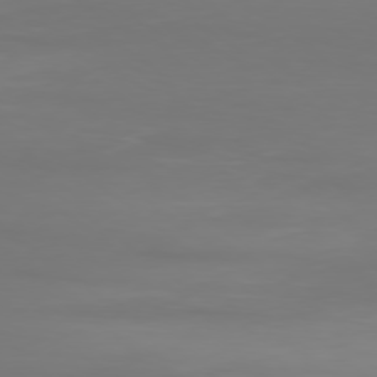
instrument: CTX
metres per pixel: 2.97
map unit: Ap
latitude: -79.1620
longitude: -95.7450
